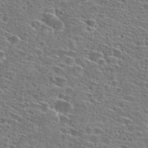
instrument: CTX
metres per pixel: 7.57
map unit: Hto
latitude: 27.0081
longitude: -47.0459
